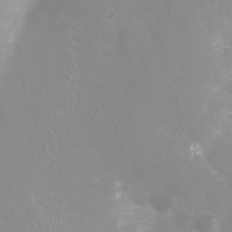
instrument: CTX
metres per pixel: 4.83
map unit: Ht
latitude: -8.0661
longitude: -20.9325
